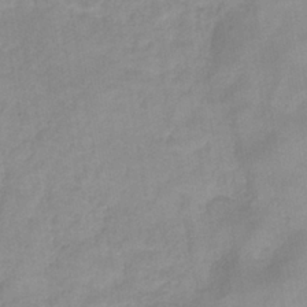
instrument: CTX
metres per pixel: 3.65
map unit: HNhu
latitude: -27.1998
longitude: 73.6155
